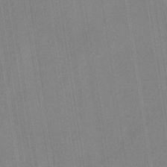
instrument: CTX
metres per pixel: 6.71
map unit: HNb
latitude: -34.9920
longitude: 54.9920
